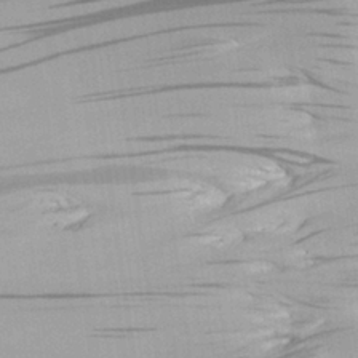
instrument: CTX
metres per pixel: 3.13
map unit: Aa
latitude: 28.0822
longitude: -135.1970
